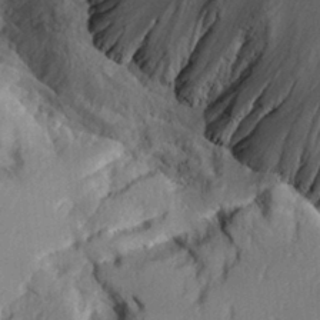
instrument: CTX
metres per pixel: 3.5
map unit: Aa
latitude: 28.7624
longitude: -132.7813
